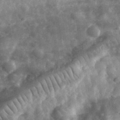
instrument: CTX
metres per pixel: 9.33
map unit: eHh
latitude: 34.1766
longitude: -78.6113
